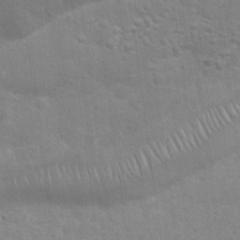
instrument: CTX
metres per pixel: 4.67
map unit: Nhu
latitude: 25.1781
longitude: -51.6505
